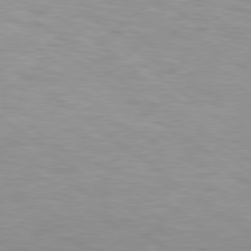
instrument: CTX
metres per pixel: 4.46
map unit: Hpe
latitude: 78.7813
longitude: -134.1766
